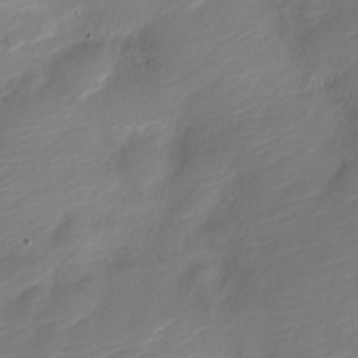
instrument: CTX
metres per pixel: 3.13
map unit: Nve
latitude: -19.4265
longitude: 107.8989
